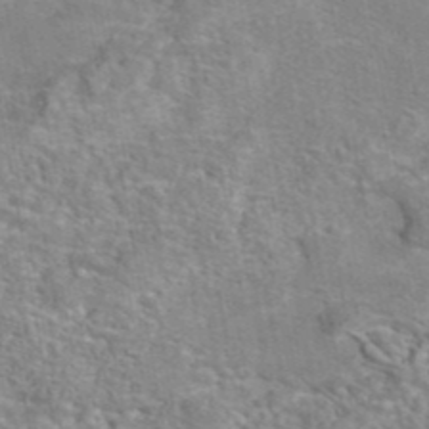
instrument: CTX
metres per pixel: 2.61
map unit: eAb
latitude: 42.6491
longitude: 104.1605
